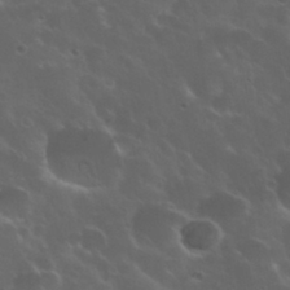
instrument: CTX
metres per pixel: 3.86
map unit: Nhu
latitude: 30.9136
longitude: -55.3104
